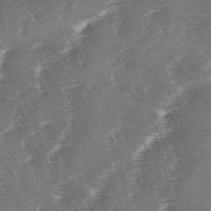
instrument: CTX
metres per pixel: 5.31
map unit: lAa
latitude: -3.8422
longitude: -130.0822
